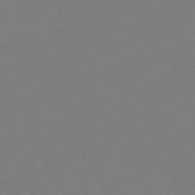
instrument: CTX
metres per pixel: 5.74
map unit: eHb
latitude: -49.1242
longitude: 85.9178
